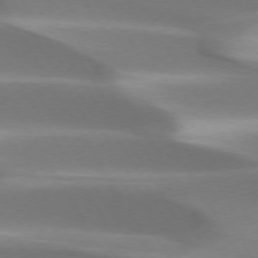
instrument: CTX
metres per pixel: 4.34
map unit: lApd
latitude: 73.3860
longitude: -53.0081
